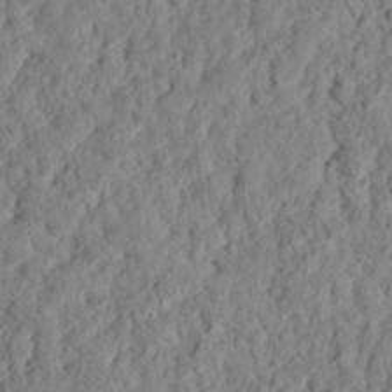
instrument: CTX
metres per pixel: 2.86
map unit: eHh
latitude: 25.4426
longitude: -78.7813
